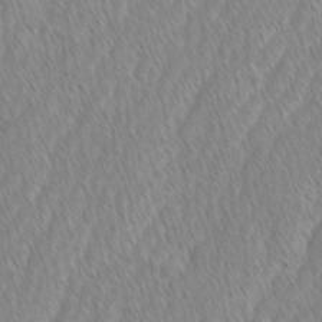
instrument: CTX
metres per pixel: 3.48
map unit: Ave
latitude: -1.2187
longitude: -114.2900
